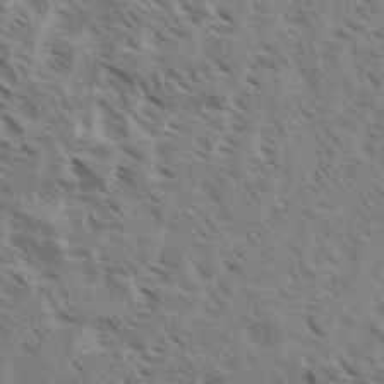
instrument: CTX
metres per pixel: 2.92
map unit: eHh
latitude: 35.0836
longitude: -139.0647
